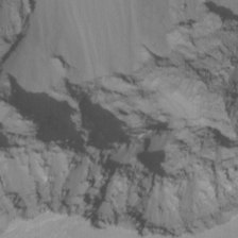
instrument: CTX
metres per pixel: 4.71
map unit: Nhu
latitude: -8.8786
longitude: -44.4979
